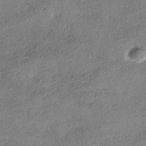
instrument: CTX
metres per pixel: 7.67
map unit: HNhu
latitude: -40.8408
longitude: 107.8423
